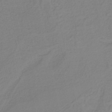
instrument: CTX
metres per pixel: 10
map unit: HNb
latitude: -37.3131
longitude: 56.4629
